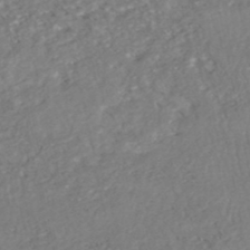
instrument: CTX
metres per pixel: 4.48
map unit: HNhu
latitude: -48.6519
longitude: 97.9556
